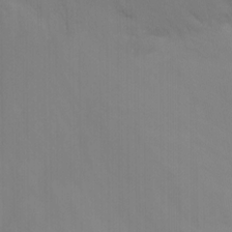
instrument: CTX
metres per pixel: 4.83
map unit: Nhu
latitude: -15.6155
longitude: -51.4048
